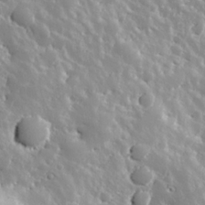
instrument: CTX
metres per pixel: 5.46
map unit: Hve
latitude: 24.5167
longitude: 145.9745
